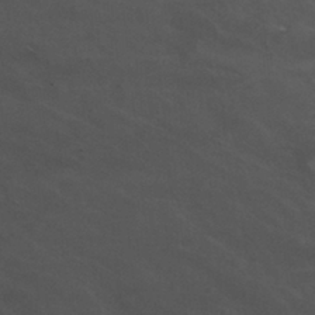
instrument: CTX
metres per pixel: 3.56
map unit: Nhu
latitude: 29.7638
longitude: -51.0458
